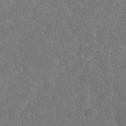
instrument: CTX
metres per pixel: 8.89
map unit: ANa
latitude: 36.6869
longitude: 14.3496
